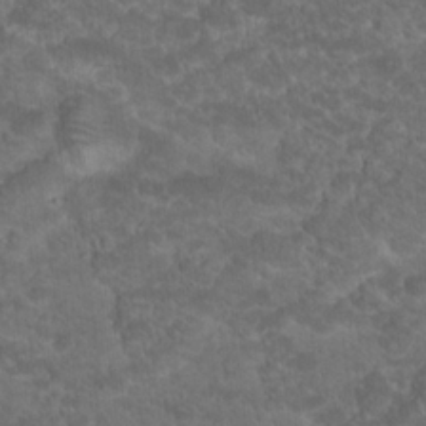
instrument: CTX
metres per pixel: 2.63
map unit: Hto
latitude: 19.1781
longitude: -35.7449
